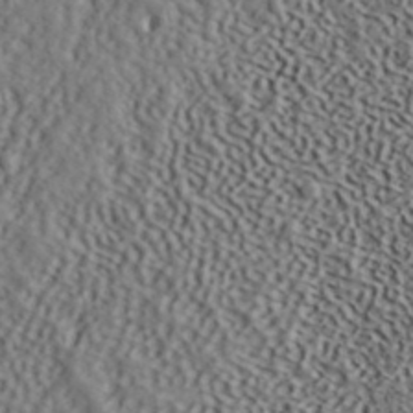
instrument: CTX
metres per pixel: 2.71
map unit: ANa
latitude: 40.9513
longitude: 52.6140
